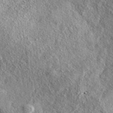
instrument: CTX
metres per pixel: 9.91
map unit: eAb
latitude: 38.1389
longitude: 109.5210
